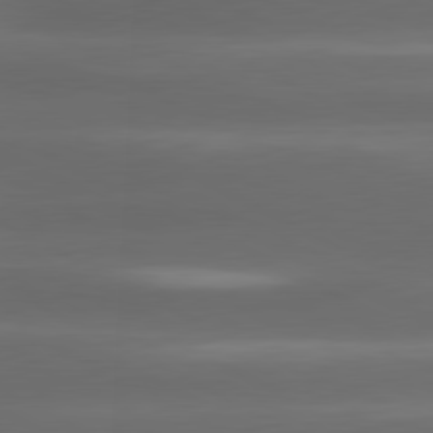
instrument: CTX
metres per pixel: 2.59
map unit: lApd
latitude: 80.6868
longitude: -141.6693
